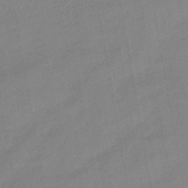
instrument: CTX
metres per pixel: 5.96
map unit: lHb
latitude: -45.4643
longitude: 73.0675
